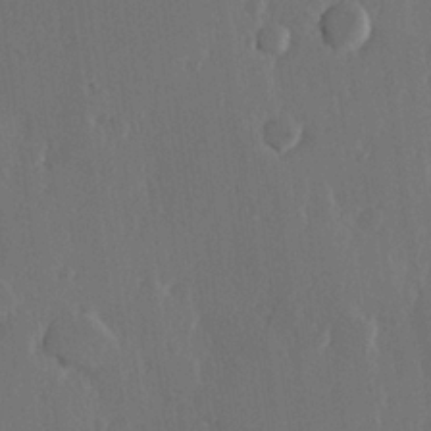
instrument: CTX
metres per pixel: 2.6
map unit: lHvf
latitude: 22.3467
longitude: 146.6329
